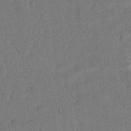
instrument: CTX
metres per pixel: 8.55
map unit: lAvf
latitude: 4.4790
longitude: 168.1983
